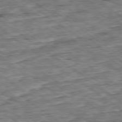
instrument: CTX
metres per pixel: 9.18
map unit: Ap
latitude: -79.2565
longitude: -85.7828
